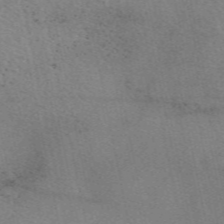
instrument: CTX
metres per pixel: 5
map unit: eAb
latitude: 50.7624
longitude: 109.3510
